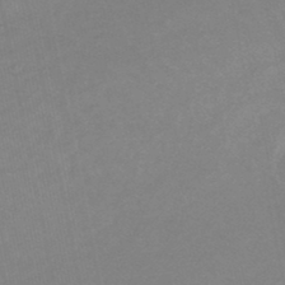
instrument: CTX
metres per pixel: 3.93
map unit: lHb
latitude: -45.2187
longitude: 66.9353
